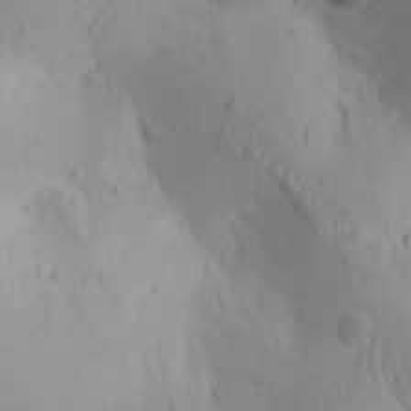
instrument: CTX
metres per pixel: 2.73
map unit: Ave
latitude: 22.7435
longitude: -137.2726
